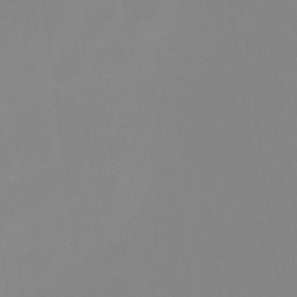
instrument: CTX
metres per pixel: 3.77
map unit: eHb
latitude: -29.6533
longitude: 70.6896
